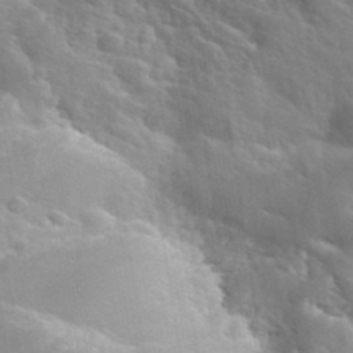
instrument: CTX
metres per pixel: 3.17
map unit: Hto
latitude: 34.3656
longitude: -39.7072
